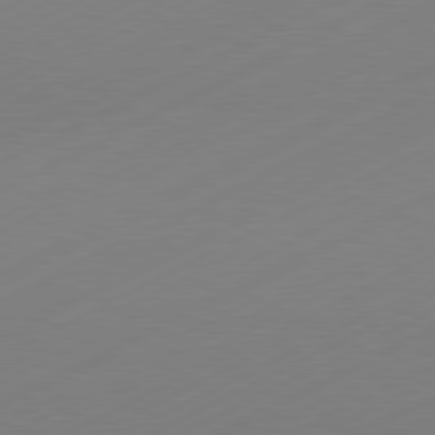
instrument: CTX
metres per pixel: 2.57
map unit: Hpe
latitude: -81.7667
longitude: 13.1242
